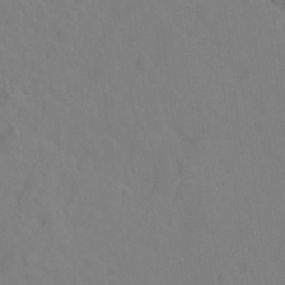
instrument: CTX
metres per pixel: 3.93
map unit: Hto
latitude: -6.9541
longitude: -48.0822
